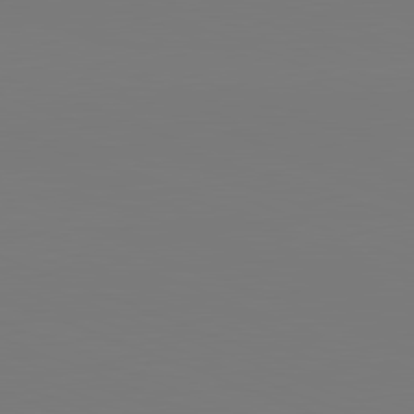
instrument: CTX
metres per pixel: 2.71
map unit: lApd
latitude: 81.9717
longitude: 146.0472
